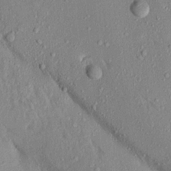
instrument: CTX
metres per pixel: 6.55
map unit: Aa
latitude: 16.8758
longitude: -147.1404
